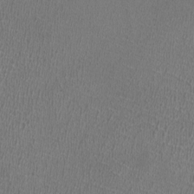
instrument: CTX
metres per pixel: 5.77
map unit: HNhu
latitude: -1.9556
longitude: -0.4034
